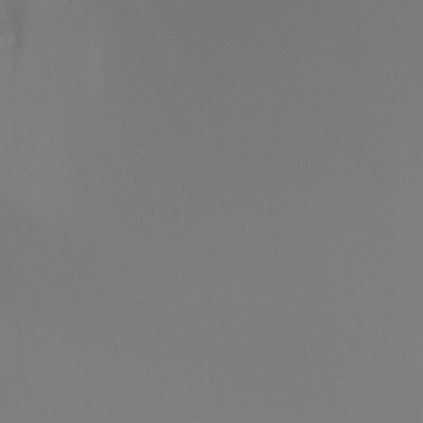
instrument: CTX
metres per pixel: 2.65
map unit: Ht
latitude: -4.6707
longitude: -61.4048
